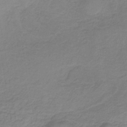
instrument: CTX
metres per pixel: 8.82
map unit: HNb
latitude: -34.9542
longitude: 52.5573
